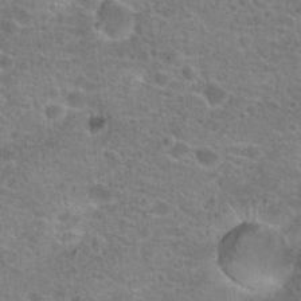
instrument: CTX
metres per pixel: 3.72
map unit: Hto
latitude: 20.4034
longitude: -42.8758
